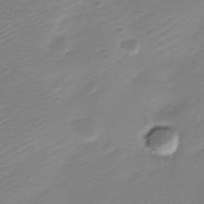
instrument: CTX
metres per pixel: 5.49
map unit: Nve
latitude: -21.3131
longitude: 107.0487
